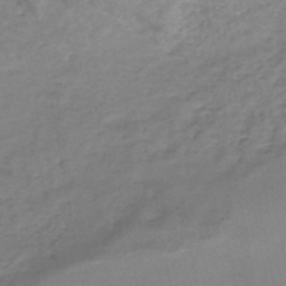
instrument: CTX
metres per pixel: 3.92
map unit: eHh
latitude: -46.1794
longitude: -29.4804
